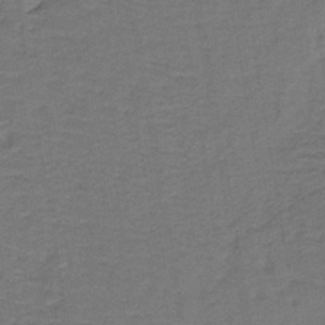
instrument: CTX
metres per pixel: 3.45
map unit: lHb
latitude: -39.8611
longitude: 58.3684
